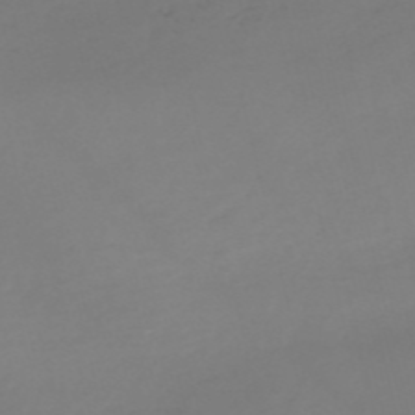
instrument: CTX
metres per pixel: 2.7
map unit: eHh
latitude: -54.9542
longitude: -91.7639
